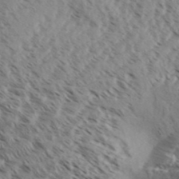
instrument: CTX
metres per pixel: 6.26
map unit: Aa
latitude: 32.7813
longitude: -139.3671
